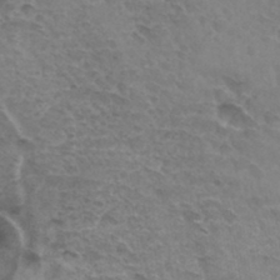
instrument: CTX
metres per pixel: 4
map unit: Hto
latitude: 33.5182
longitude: -44.8569
